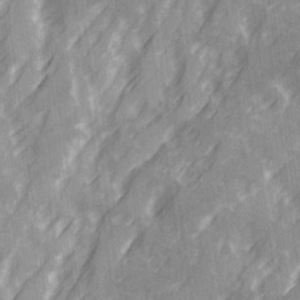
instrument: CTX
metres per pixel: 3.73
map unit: Ave
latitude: 20.5168
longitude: -131.9340
